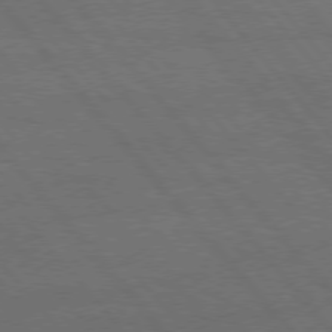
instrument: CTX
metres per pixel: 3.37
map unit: Hpe
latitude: 75.6694
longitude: -137.7639
